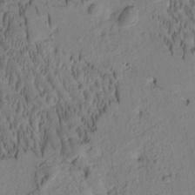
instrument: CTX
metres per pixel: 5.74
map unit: Htu
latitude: -2.2361
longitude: 171.9367
